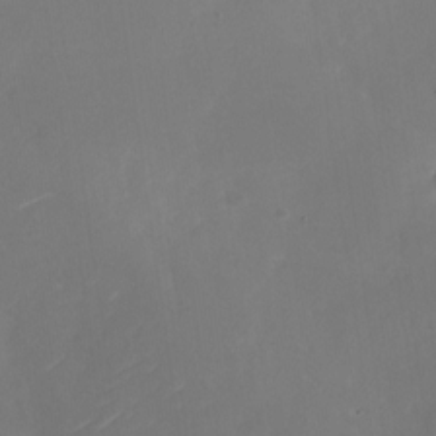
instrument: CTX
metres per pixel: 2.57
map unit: Nhu
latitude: -28.2740
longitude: -74.1200
